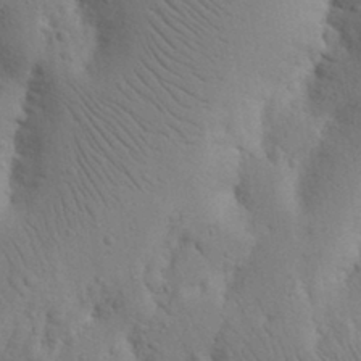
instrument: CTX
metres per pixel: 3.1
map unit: Nhu
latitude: 16.4790
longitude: -75.8017
